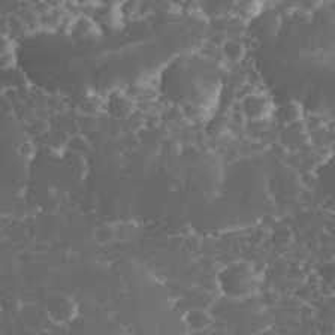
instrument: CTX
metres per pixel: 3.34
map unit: eHh
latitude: 33.1025
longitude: -63.8017
